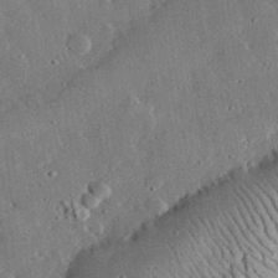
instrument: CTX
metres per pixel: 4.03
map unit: lHvf
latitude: 32.6113
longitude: -84.1767
